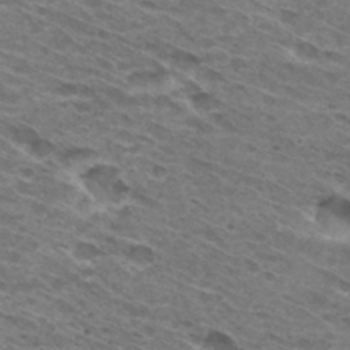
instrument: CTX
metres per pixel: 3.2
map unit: Hto
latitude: 31.4427
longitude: -46.1767
